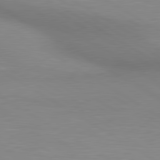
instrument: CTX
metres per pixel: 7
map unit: lApd
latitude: 80.3845
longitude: 130.8030
